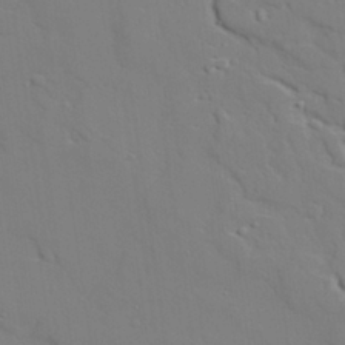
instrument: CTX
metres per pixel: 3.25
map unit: lAvf
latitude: 28.1578
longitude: -108.5167
